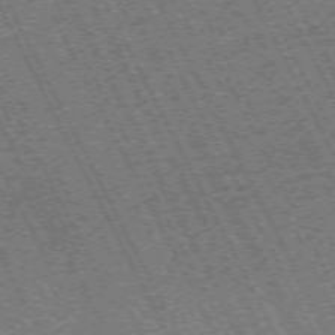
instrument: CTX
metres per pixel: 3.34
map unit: Hpe
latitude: -71.9178
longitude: 10.5007
